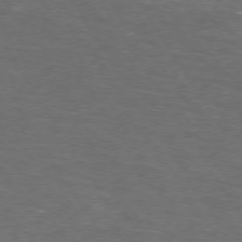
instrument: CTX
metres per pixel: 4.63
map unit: Hpe
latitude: 72.9514
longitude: -124.7057
